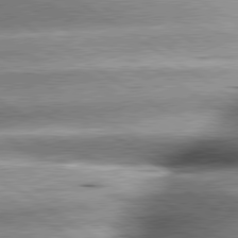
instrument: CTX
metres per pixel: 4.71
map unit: lApd
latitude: 80.1389
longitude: -141.7827
